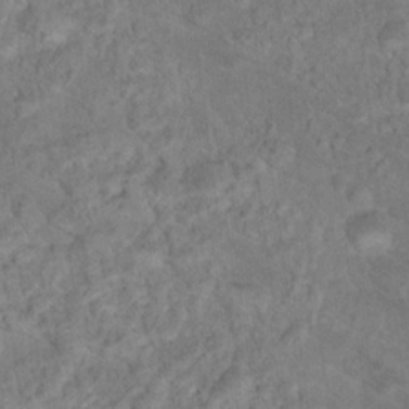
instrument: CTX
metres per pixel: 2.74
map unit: Hto
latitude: 17.4237
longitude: -40.5167
